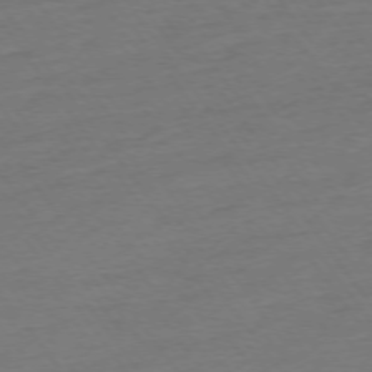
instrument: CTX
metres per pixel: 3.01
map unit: Ap
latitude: -74.8975
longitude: -80.6301
